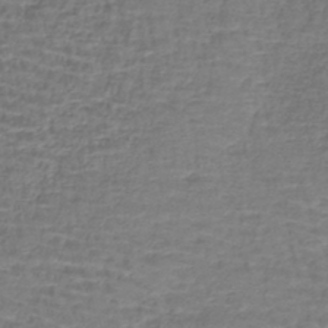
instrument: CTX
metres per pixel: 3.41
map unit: lHb
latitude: -43.1998
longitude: 76.2362
